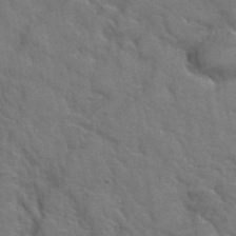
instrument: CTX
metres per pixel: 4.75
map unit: Hto
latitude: 38.7813
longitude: -43.9150
